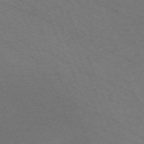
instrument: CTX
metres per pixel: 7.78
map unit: Nhu
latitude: -68.1794
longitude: 38.7841
